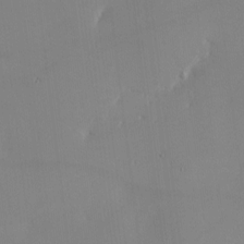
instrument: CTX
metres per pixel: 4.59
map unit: eHh
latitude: -4.0850
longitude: 16.3873
